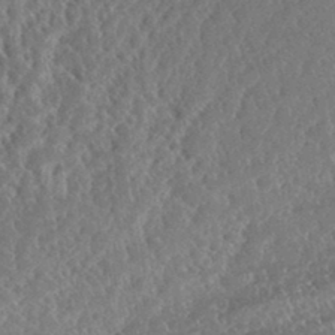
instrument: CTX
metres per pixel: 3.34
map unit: eHh
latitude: 35.1214
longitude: -132.7624
